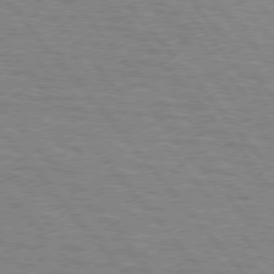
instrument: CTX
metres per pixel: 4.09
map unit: lApd
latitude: 75.8583
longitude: -75.0270
